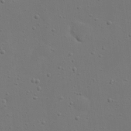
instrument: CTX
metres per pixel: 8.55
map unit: eHh
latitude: 23.6505
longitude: -69.4616
